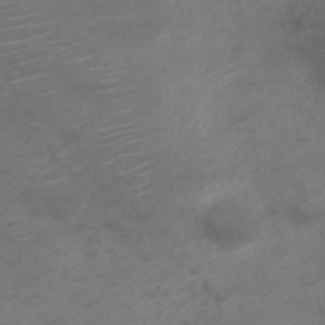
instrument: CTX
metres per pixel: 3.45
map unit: Nve
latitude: -20.0850
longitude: 106.1984
